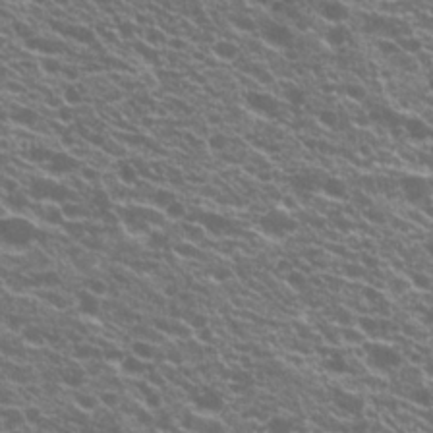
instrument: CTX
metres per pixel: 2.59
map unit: Hto
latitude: 21.0270
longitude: -34.9135
